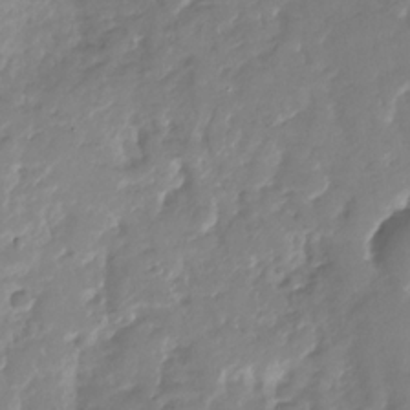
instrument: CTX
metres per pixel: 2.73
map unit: Nhu
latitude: -29.1242
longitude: -79.8961
